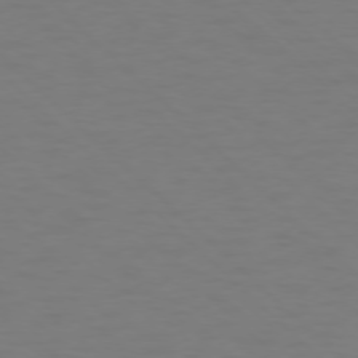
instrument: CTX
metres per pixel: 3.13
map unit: Ap
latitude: -76.2362
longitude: -79.9150
